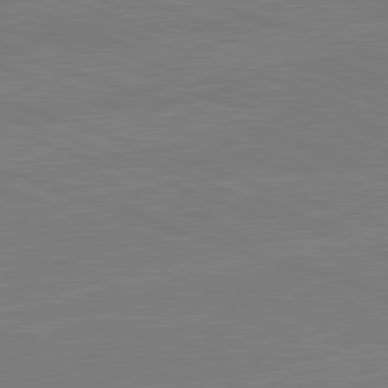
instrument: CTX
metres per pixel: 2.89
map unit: lApd
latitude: 82.2711
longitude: -159.6316
